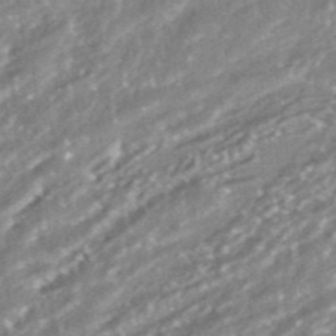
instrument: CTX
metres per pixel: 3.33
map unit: ANa
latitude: -41.4832
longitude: 103.7289
